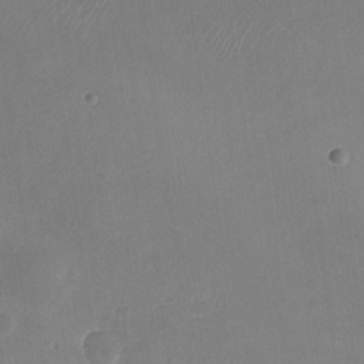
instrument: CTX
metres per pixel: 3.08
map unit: Nhu
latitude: -28.0850
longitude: -63.2726
